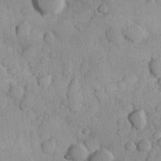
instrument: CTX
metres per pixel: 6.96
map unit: Hve
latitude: 23.8205
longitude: 148.1606
